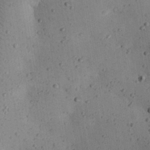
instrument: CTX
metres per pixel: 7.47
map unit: eHh
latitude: 24.8002
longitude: -71.8772
